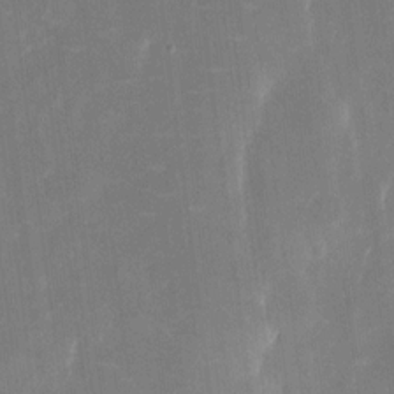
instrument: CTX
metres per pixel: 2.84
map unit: eHh
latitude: 6.0255
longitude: -69.4049
